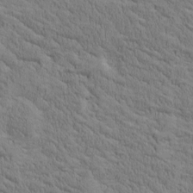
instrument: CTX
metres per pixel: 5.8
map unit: Htu
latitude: -3.5588
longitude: 175.2375
